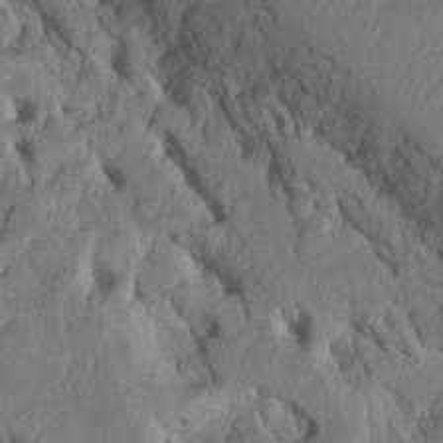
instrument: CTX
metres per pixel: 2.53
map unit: Htu
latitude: -6.8408
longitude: 145.1998
